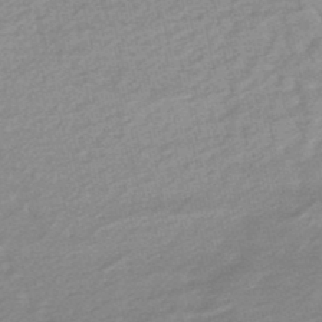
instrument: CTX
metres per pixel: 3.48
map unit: lHb
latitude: -48.1417
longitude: 82.8597
